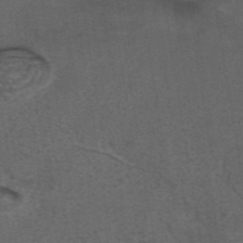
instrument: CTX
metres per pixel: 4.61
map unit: eAb
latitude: 43.7639
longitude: 105.4076
